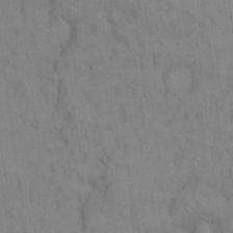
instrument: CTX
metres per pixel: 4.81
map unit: Hto
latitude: 14.3090
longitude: -60.5357
